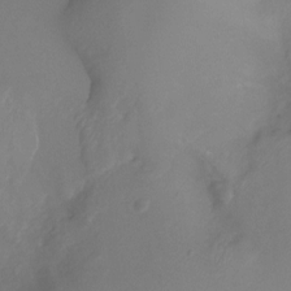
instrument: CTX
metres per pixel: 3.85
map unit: Ht
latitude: -4.7463
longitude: -26.6869
